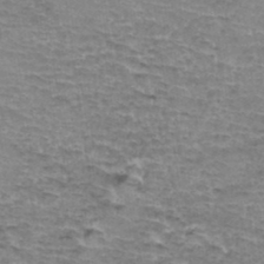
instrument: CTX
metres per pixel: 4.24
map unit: Hto
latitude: 36.1200
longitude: -43.2348
